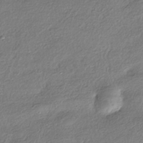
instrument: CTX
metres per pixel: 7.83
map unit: eHh
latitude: -41.5966
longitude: 121.2187
